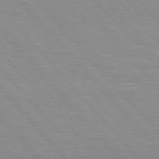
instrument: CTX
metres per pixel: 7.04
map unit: Hpe
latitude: 76.4412
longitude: -153.9528
